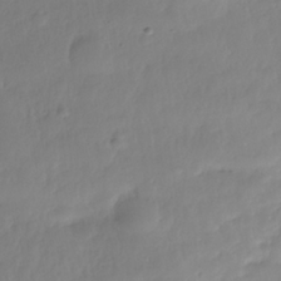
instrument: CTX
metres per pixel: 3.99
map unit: Nhe
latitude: -36.8597
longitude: -178.8380
